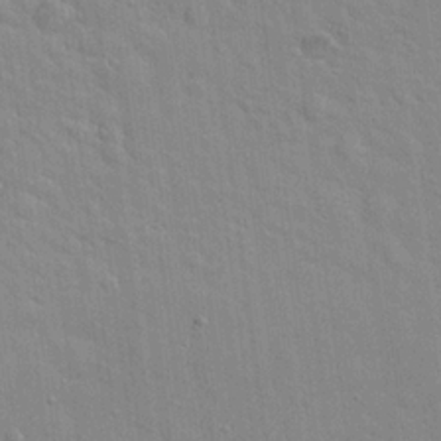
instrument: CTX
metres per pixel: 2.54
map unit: Hto
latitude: 20.1767
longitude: -54.2144
